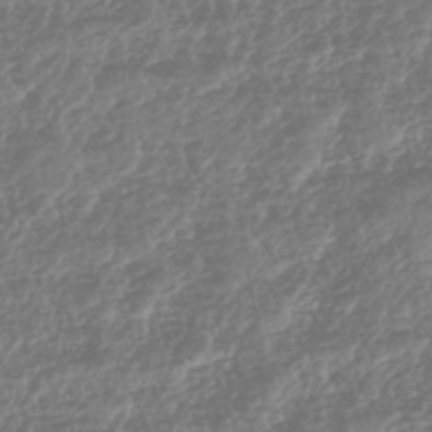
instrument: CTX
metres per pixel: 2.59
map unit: HNhu
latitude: -43.8611
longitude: 107.1242
